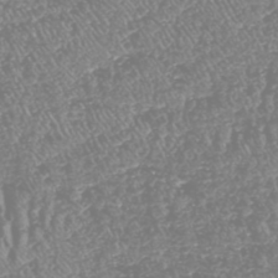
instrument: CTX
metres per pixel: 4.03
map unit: HNhu
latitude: -48.4062
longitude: 29.2376
